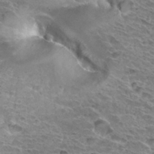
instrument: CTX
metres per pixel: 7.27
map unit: Hto
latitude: 33.1970
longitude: -39.9150
